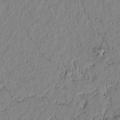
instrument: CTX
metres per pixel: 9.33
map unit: lAvf
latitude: 7.6694
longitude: 163.9367
